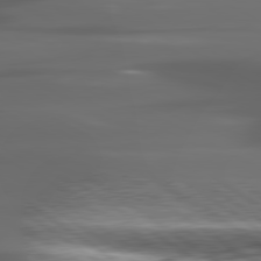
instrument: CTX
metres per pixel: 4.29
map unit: lApd
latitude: 80.2900
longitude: -140.6301
